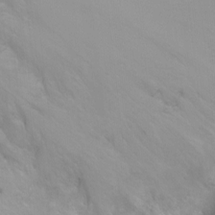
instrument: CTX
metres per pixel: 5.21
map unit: Ht
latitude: 0.4601
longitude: -32.7246
